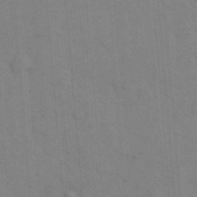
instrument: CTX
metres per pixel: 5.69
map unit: eHh
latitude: 18.7057
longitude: -63.9150
